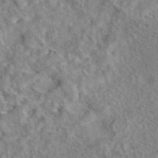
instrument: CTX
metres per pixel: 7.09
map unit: eAb
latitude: 42.9892
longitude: 108.3684
